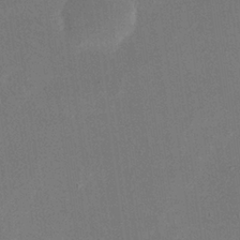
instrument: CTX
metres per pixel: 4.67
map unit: eHh
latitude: 19.9339
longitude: -69.2348
